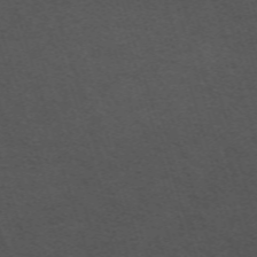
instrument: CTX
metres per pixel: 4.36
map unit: ANa
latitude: 52.0822
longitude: -70.7813
